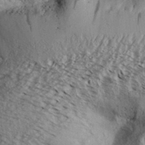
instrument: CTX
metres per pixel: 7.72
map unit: Aa
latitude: 32.9136
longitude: -137.8584
